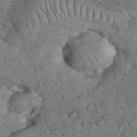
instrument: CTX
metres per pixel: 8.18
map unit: eHh
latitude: 36.1578
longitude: -64.8758
